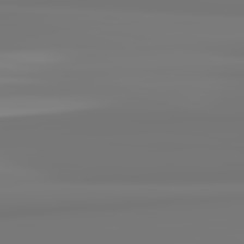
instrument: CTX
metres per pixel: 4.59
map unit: lApd
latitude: 82.1199
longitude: 171.6911
